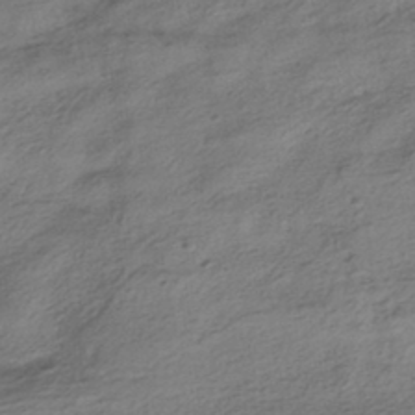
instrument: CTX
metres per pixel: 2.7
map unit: HNhu
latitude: -42.7463
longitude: 104.5573
